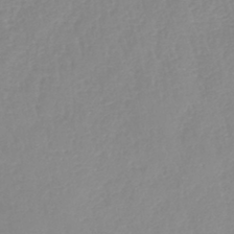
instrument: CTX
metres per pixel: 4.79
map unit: lHb
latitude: -42.1038
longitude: 77.3321
